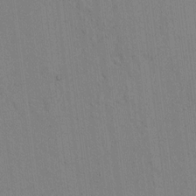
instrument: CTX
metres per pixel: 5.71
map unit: lAvf
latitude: 7.9906
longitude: 168.9541
